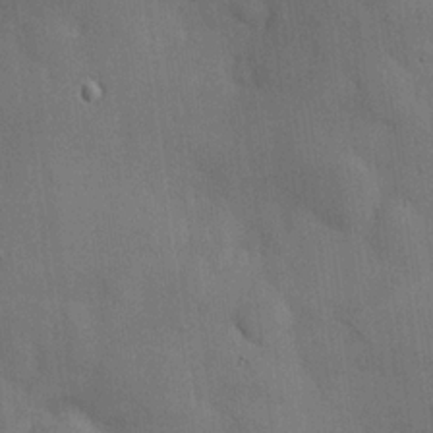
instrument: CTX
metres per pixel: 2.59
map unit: Hve
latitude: 19.0647
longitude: 151.1809
